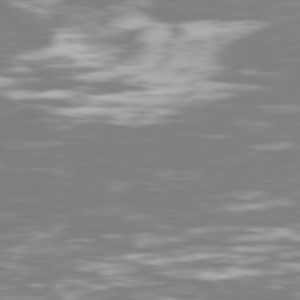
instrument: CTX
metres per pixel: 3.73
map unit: Ap
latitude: -79.6721
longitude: -60.9891
